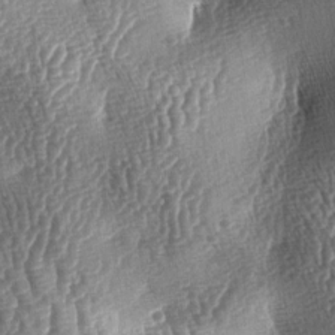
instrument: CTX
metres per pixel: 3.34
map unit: lAa
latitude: -5.8044
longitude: -127.8395
